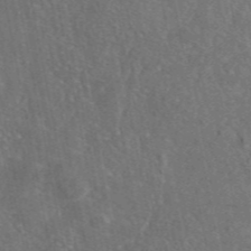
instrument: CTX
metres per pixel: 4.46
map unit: eAb
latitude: 46.6302
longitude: 111.8233
